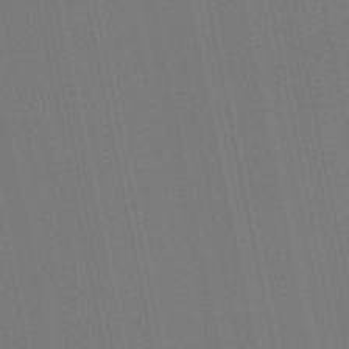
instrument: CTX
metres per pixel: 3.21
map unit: lHb
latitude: -46.3117
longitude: 78.0661
